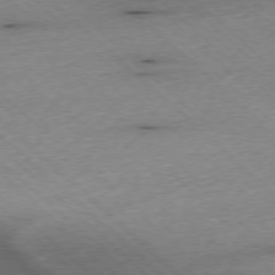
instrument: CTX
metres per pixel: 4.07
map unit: Ap
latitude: -77.4454
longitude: -86.3089
